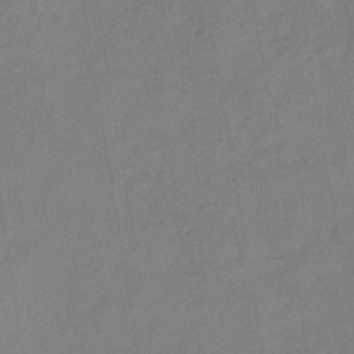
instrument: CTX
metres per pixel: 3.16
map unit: HNb
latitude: -44.2551
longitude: -38.2900
